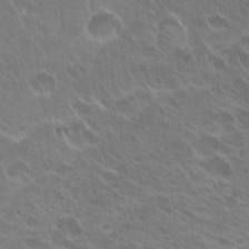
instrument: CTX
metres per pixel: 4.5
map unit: Hto
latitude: 20.2145
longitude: -38.1578
